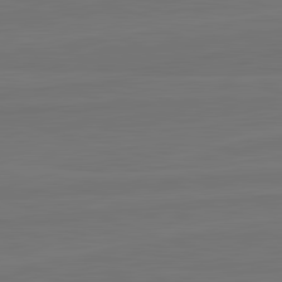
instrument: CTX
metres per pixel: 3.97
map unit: lApd
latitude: 82.6301
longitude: 164.1795
